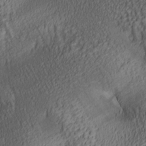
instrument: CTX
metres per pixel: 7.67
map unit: lAa
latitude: 5.6505
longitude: -116.8569
